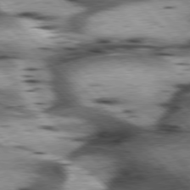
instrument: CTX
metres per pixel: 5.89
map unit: lApd
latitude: 77.2726
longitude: -50.1200
